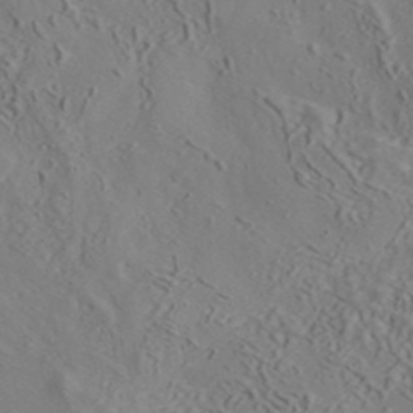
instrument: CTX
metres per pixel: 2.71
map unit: ANa
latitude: 41.6882
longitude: 32.8975
